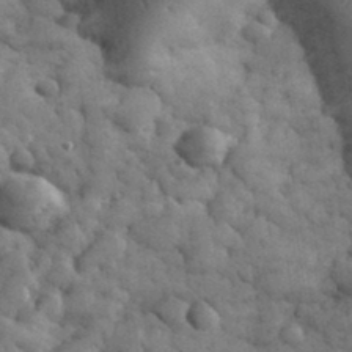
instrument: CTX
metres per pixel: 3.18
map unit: eHh
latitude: 33.1403
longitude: -68.0633
